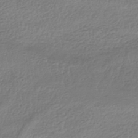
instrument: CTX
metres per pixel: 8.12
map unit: HNhu
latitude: -43.9178
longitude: 105.1431
